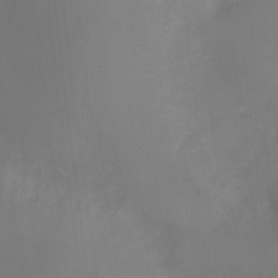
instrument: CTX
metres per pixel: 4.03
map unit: Ht
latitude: -4.0850
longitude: -28.5734
